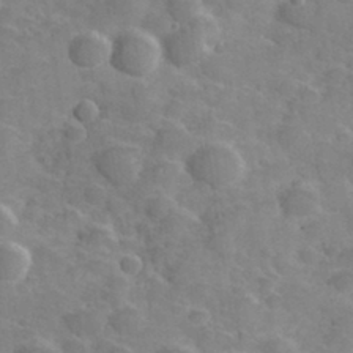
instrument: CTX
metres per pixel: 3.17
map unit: Hve
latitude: 31.7261
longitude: 151.6722
